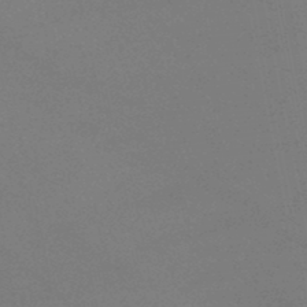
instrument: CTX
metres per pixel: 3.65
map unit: lHb
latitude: -38.9920
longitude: 73.5021
